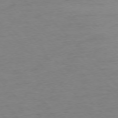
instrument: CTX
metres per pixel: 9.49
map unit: Ap
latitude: -76.9542
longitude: -83.2537
